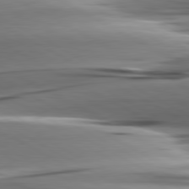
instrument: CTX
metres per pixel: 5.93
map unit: lApd
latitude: 80.8002
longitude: -122.5546
